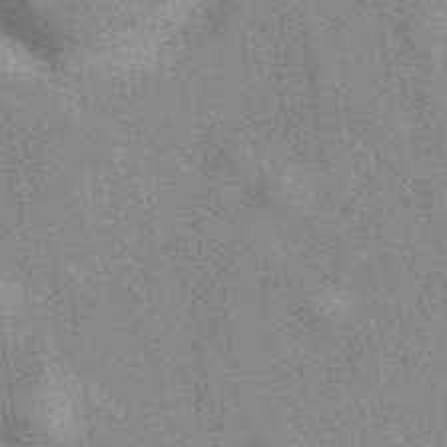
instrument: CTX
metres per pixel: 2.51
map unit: eAb
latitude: 40.3089
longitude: 107.2754
